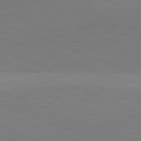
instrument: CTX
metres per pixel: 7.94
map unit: lApd
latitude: 81.9717
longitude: 136.7085
